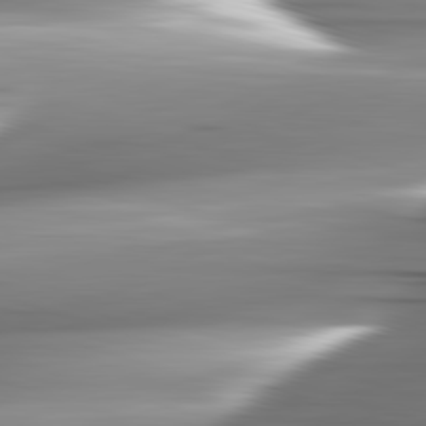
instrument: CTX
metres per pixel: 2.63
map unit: lApd
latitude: 82.5545
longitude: -141.9906
